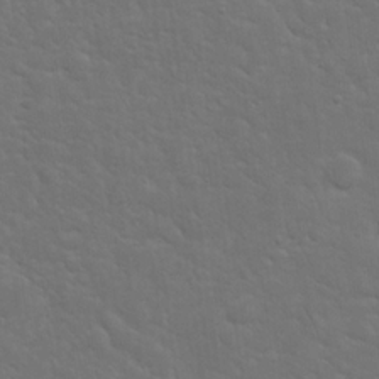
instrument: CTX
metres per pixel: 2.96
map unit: eHh
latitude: 19.9906
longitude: -63.3293
